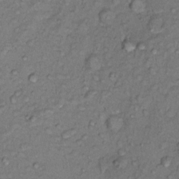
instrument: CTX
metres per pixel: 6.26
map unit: Nhu
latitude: 12.9703
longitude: -29.1214
